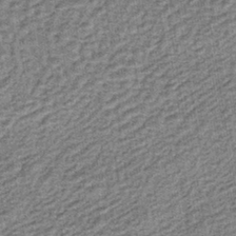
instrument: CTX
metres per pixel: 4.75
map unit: lHb
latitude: -40.0283
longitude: 63.3509
